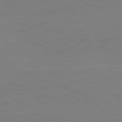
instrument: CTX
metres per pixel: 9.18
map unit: lApd
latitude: 82.1011
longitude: -158.5168
